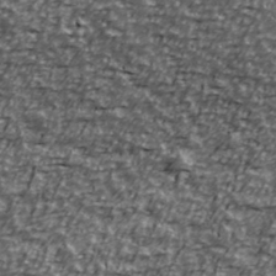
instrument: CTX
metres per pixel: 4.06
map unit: Ave
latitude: 40.8757
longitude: -114.0444
